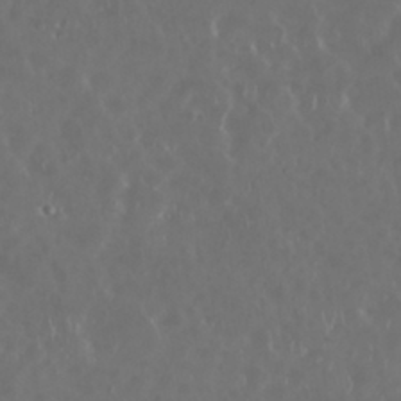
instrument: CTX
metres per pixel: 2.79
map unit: Nhu
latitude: 29.4993
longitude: -59.3671
